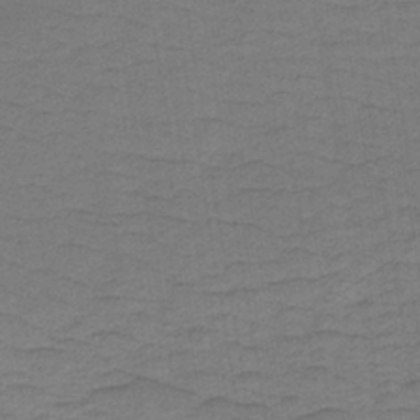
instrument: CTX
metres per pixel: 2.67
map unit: lHb
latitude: -41.8422
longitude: 53.3887
